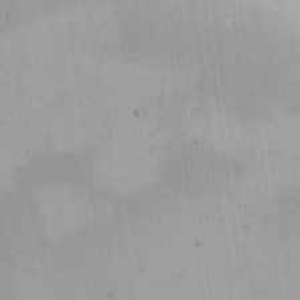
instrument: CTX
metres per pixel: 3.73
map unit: Nhu
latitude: 26.4601
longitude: -68.3467
